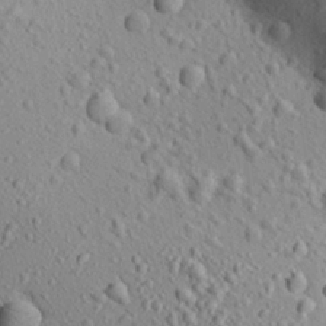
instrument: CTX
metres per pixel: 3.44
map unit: Aa
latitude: 22.6868
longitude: -139.9906
